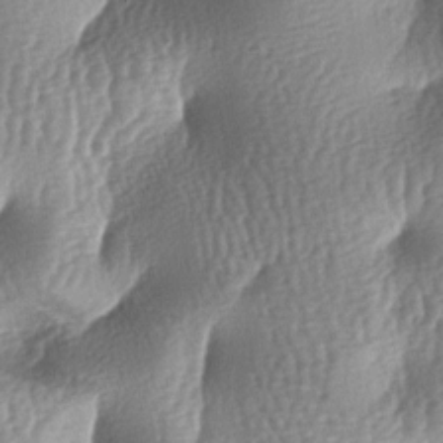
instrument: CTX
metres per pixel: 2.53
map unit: lAa
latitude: -6.9919
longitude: -127.4049
